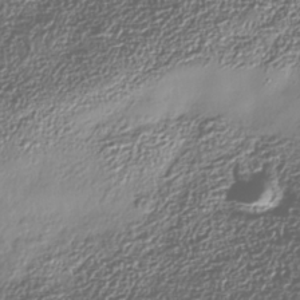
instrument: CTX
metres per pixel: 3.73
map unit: Nhe
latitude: -38.1984
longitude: -148.7435
